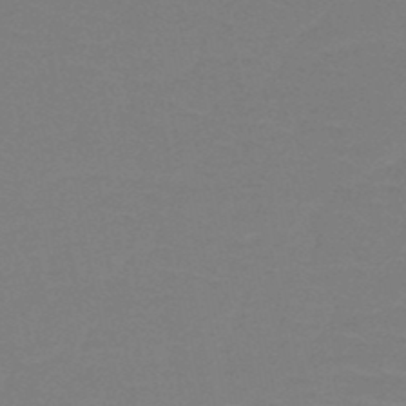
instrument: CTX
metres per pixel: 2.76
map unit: HNb
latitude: -48.7652
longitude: -48.6113
